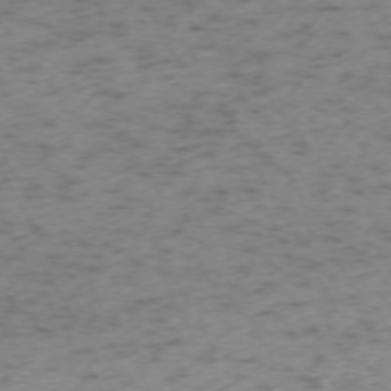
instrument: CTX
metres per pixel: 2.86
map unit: Ap
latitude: -72.9541
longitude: -69.9906
